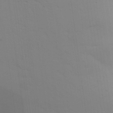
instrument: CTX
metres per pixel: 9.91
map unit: Aa
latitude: 32.1578
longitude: -145.0269
